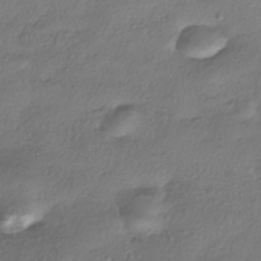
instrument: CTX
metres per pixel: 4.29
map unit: eHh
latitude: -41.6155
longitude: 122.4440
